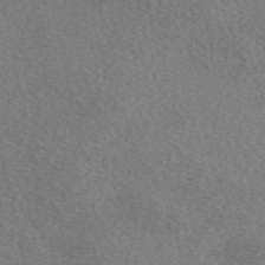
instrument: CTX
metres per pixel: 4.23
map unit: eAb
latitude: 48.8947
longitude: 113.3510
